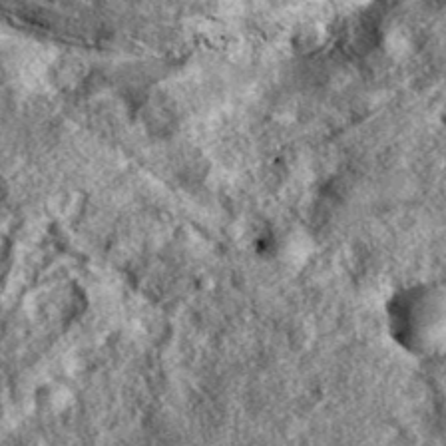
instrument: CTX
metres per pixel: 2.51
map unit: eAb
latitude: 38.0444
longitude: 107.9178
